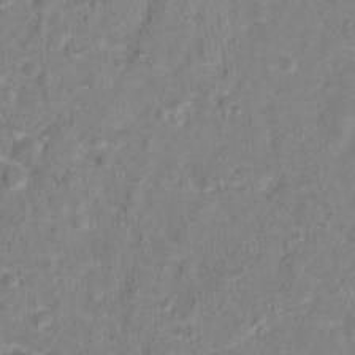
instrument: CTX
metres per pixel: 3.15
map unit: Hto
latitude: 14.1389
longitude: -37.6883
